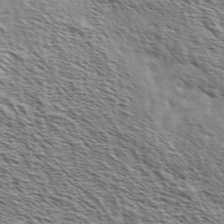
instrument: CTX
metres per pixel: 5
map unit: Ave
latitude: 37.2915
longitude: -111.5938
